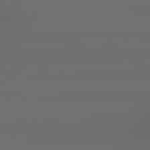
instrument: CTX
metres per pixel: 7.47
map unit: lApd
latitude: 79.1403
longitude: -135.7638
